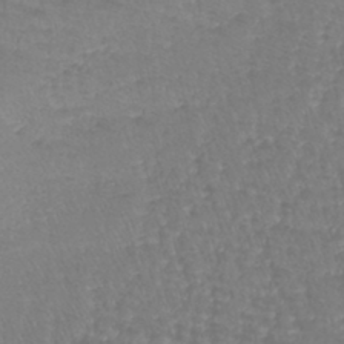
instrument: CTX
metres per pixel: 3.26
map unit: lHb
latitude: -41.0297
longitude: 65.5588
